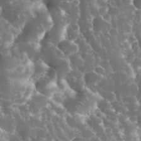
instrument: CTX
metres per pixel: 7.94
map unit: eHh
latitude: 34.5734
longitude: -62.9325
